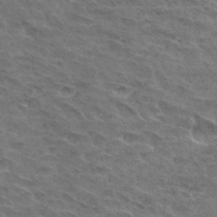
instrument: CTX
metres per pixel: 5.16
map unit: Hto
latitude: 32.4034
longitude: -45.2537
